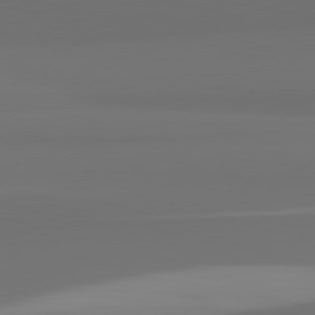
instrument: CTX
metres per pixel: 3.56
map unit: lApd
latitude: 82.6301
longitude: 166.1228
